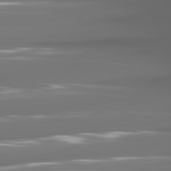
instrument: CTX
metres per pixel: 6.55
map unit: lApd
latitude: 81.0647
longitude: -140.4412
